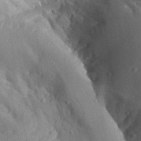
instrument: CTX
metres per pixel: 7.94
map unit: Aa
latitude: 29.7449
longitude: -131.5938
